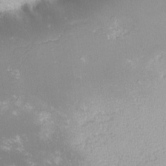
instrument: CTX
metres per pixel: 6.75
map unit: lHvf
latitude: -14.2551
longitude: -99.4804
